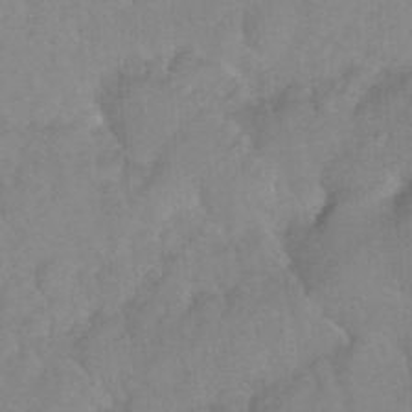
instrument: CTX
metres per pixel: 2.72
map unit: Nhu
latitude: 26.6491
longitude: -56.2522
